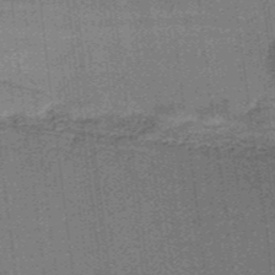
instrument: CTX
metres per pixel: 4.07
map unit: lHb
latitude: -38.2551
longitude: 57.7100
